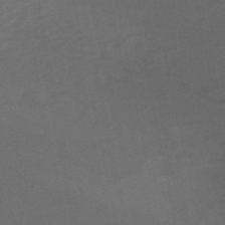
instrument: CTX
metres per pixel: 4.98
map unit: HNb
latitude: -51.1242
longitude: -43.2537
